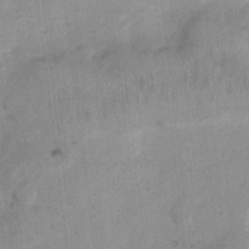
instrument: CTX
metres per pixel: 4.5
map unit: Ht
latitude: 3.3481
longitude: -27.1025
